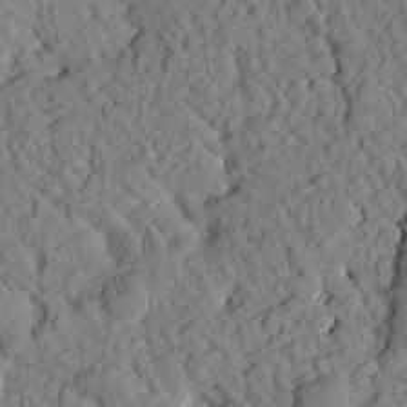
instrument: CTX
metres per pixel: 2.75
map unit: Htu
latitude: 0.9702
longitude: 176.5007
